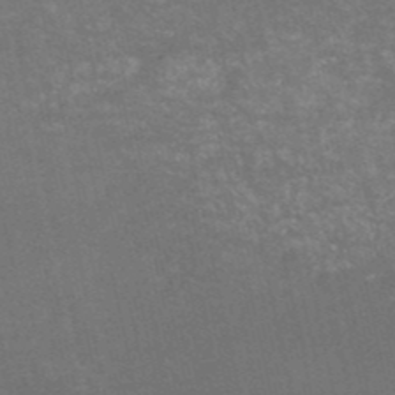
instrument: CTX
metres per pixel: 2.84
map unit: HNb
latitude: -51.2187
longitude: -48.2522
